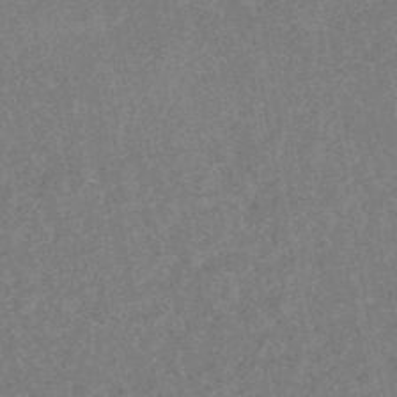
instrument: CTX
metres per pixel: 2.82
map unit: HNhu
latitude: -45.7100
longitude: 99.6155
